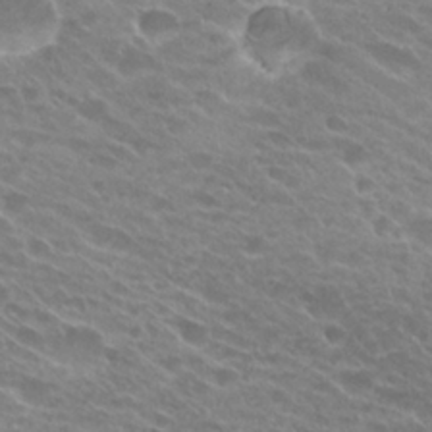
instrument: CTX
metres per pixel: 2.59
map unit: Hto
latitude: 25.0269
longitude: -42.0633
